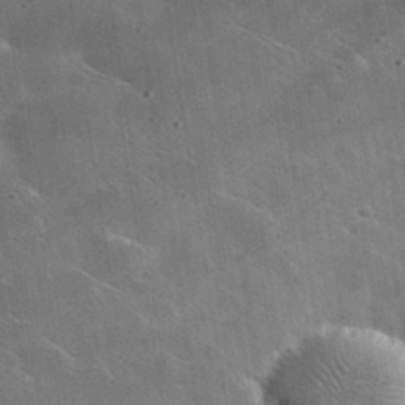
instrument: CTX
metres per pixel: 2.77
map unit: lHvf
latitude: 35.6316
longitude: -92.1011
